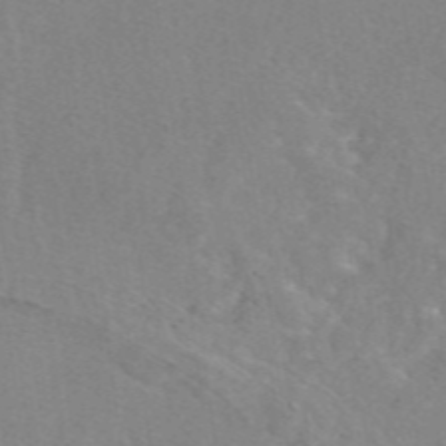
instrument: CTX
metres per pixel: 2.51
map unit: eAb
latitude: 47.7450
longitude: 115.2754
